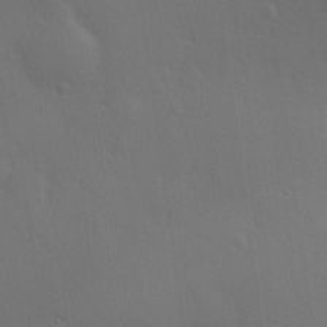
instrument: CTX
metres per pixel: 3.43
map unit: Hve
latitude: 19.1970
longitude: 150.8030
